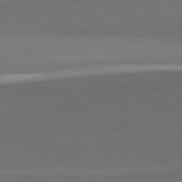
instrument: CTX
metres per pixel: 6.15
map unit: lApd
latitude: 81.8583
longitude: 138.0661
